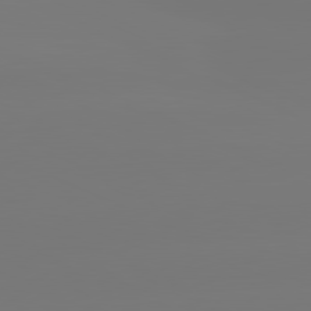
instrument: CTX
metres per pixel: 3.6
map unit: lApd
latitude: 81.2348
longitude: -150.0255
